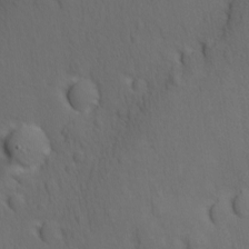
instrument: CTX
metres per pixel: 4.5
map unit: Ave
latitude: -8.4818
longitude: -121.3293
